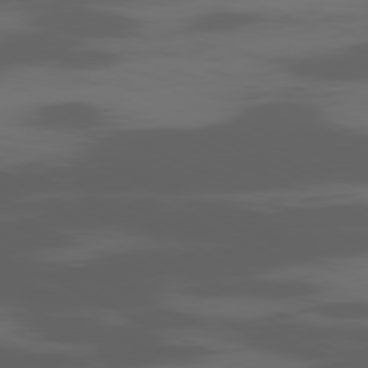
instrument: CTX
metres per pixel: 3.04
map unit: Ap
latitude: -80.8975
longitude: -61.8961
